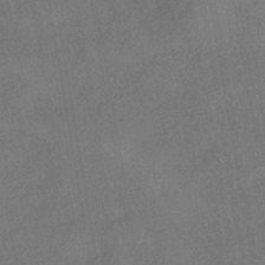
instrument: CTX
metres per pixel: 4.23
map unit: HNhu
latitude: -40.4440
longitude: 98.5385
